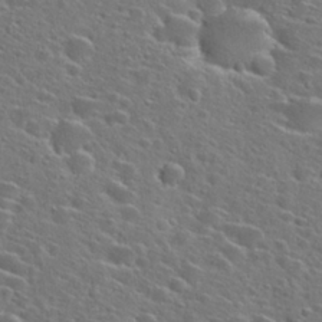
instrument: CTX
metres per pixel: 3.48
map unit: Hto
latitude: 26.8569
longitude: -46.8569
